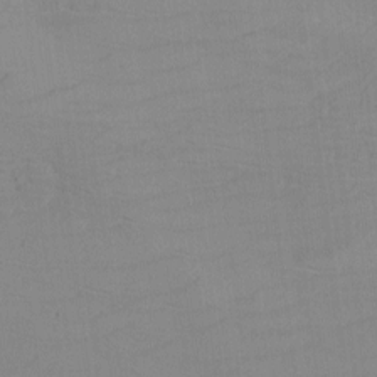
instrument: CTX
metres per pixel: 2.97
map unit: eHh
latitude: -6.2739
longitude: -80.2900
